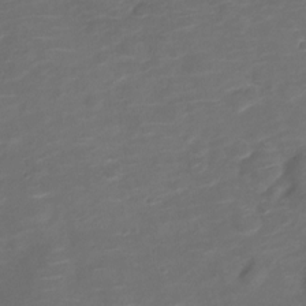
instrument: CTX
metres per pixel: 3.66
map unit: Nve
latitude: -20.1228
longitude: 104.0094
